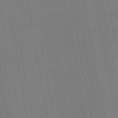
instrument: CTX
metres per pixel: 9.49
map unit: eAb
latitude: 46.9514
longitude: 122.1606
